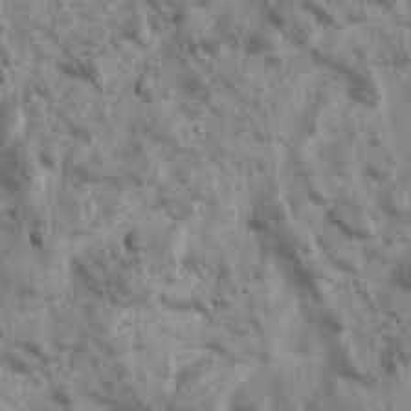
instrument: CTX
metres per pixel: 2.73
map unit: Ave
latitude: 16.9514
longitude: -133.3860
